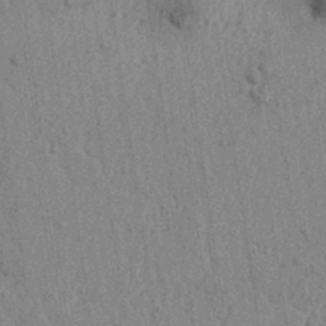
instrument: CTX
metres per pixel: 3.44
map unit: lAvf
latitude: 6.0822
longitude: 164.5763
